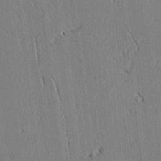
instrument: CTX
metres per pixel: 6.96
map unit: lAvf
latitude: 2.9324
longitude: -106.5357
